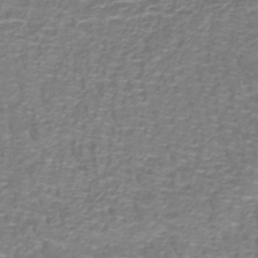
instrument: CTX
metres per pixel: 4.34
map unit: lHb
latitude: -40.3117
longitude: 59.1998
